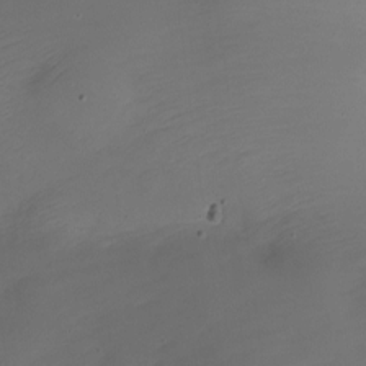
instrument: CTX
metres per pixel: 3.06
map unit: Nhe
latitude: -19.3132
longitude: 144.8786
